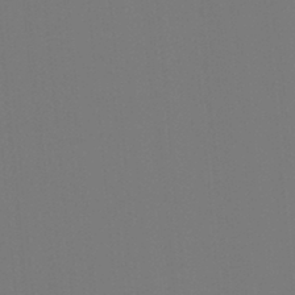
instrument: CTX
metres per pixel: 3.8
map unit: Hto
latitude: -7.9178
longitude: -49.0836
